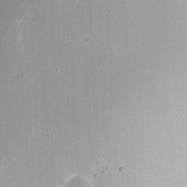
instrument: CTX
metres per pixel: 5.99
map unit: eHh
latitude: 4.4223
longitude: -68.8758
